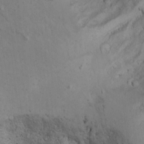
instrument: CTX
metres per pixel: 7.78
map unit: Aa
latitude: -3.1998
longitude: -73.6505
